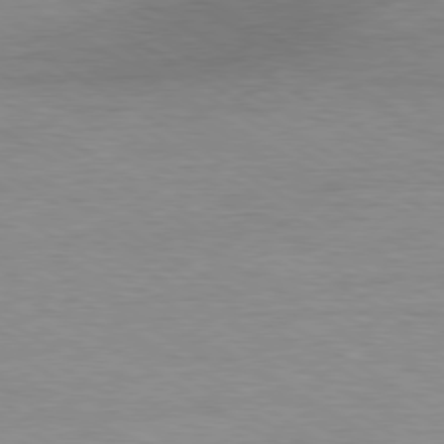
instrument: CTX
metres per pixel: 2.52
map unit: Ap
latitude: -80.1984
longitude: -87.7260
